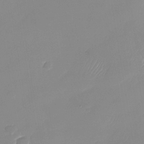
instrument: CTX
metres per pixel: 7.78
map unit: Nhu
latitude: -28.2173
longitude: -63.8017
